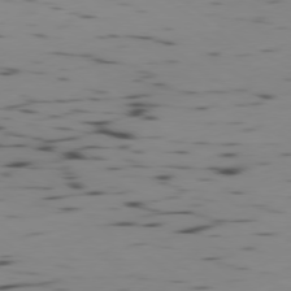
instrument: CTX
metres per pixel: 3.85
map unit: Ap
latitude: -79.4076
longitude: -62.3656
